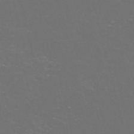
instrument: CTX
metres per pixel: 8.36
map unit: Nve
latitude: -57.7477
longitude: 52.5006
